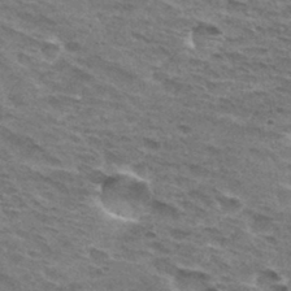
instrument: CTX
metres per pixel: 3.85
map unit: Hto
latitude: 32.7435
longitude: -45.2159
